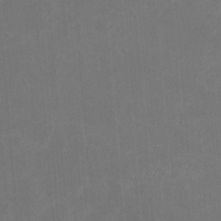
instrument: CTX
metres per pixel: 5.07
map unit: HNhu
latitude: 1.6316
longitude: -2.3278
